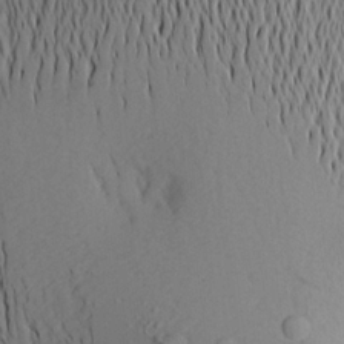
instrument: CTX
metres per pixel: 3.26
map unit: Aa
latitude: 20.0444
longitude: -145.1781
